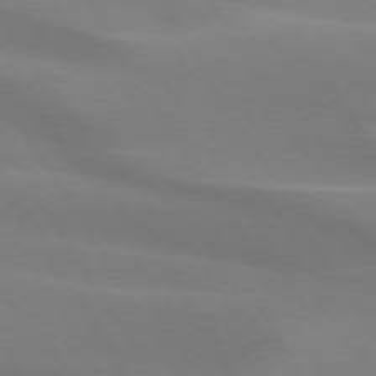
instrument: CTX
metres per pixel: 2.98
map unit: lApd
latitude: 73.7261
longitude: -49.4615
